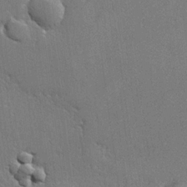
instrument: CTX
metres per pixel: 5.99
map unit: lHvf
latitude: 22.9703
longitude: 145.1242
